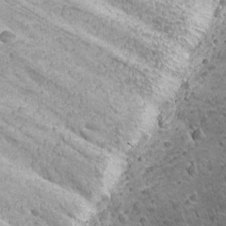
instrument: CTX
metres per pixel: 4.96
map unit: Ave
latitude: -9.8233
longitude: -119.6316
